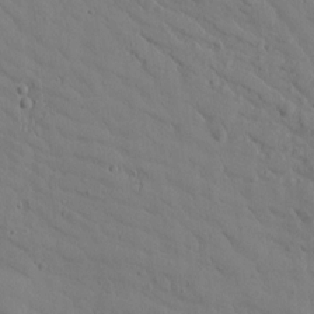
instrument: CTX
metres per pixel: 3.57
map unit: Htu
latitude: 2.2333
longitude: 179.0864
